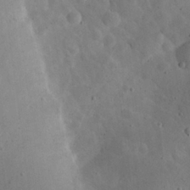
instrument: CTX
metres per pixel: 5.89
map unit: eHh
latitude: 24.8946
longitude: -67.5560
